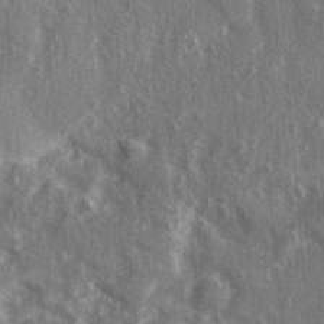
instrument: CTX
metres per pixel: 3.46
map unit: Ave
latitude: 22.3845
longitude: -133.9906
